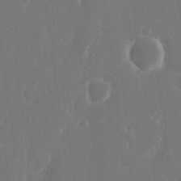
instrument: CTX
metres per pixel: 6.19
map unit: eHh
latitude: 15.9717
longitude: -72.1011
